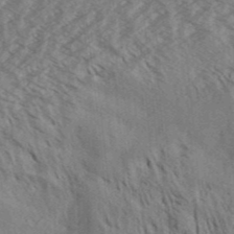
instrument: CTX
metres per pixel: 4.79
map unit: Aa
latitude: 32.0255
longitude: -138.8191
